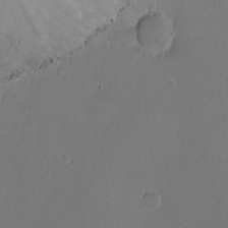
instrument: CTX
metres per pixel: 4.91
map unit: Nhu
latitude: -8.7463
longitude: -48.5546
